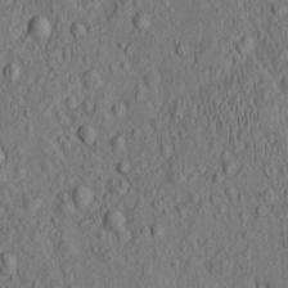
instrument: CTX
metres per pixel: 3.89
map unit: eHh
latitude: -0.9920
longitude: 18.5196
